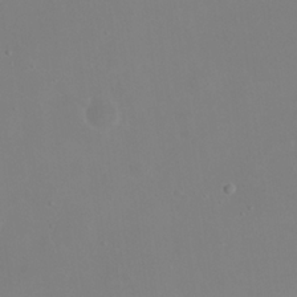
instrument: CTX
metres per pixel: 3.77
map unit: eHh
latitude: 23.8205
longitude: -66.1388
